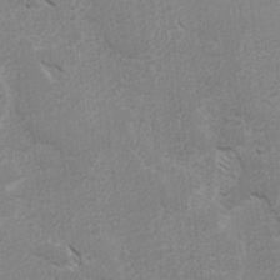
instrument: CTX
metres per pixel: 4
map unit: lAvf
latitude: -4.8786
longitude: -114.3467
